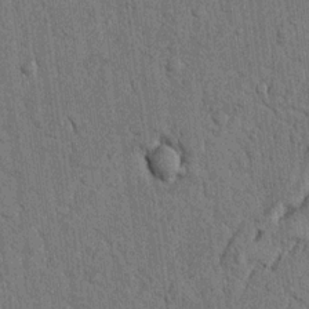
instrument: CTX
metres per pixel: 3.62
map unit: Nhu
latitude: 20.2334
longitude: -76.3656
